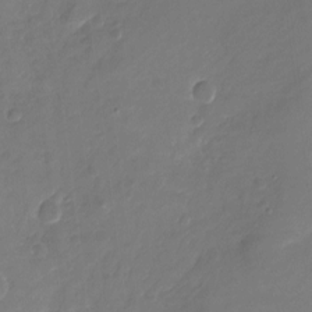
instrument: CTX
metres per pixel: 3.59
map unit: Nhu
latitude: -16.9542
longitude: -57.5749
